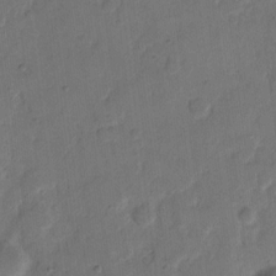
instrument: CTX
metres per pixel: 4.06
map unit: eHh
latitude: 12.3090
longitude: -65.7639
